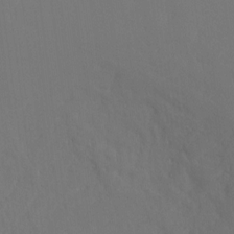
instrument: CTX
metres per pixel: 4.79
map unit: Ht
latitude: -15.6155
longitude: -42.3278
